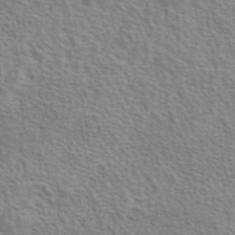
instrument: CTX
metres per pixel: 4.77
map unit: eAb
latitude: 43.0081
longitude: 108.0283
